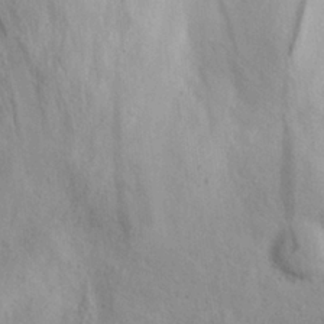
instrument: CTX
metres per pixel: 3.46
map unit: eHh
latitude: 27.8961
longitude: -75.8583
